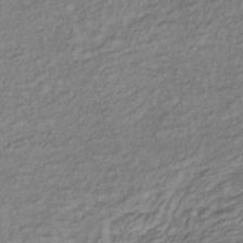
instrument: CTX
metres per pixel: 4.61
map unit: lHb
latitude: -35.3510
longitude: 69.5021
